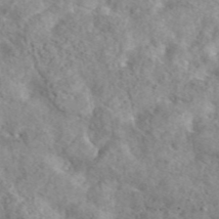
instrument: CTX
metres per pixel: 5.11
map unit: eAb
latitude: 45.4426
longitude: 128.4629
